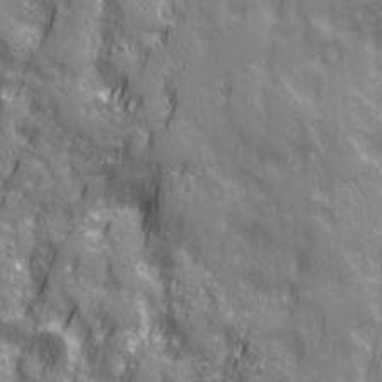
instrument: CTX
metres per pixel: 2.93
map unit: Ave
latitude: 20.4601
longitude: -132.7624
